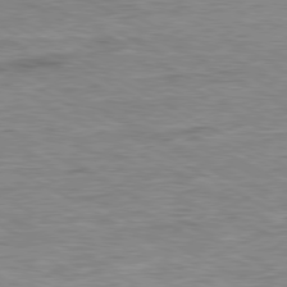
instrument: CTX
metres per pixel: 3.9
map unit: Ap
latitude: -80.6708
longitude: -77.1214
